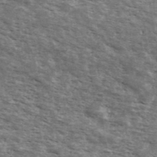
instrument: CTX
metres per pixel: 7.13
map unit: Ave
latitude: 40.7435
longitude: -109.7827
